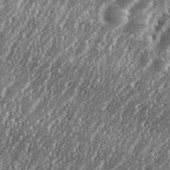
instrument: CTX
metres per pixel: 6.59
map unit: eHh
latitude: 35.4237
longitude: -132.1578
